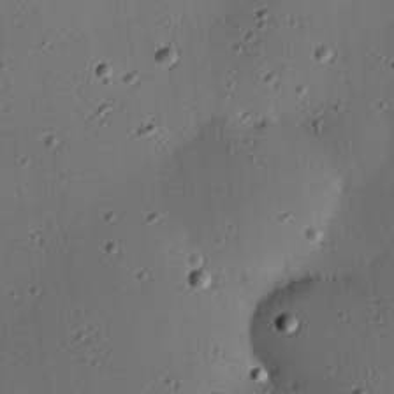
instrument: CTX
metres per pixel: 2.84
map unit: eHh
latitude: 23.1970
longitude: -91.6883
